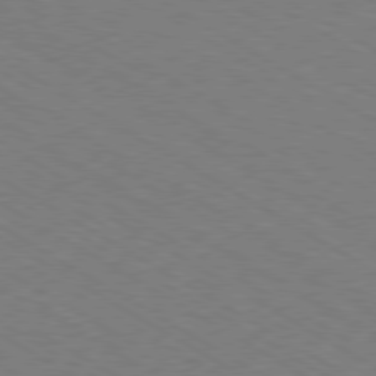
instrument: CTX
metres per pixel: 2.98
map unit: Hpe
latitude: -80.5196
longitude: 16.4251
